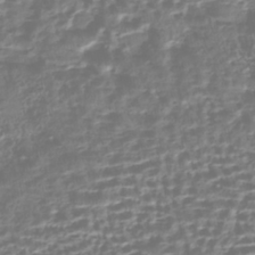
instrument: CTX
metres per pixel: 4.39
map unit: HNhu
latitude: -43.5210
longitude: 106.8786
